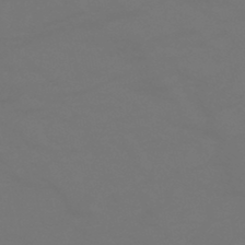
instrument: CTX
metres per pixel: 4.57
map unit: HNhu
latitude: -47.1809
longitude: 90.4818
